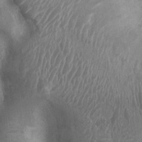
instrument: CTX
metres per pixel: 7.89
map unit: Htu
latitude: 2.0444
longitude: -19.9339
